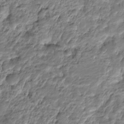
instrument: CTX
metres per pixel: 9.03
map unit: HNhu
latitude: -21.6721
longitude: 84.7652
